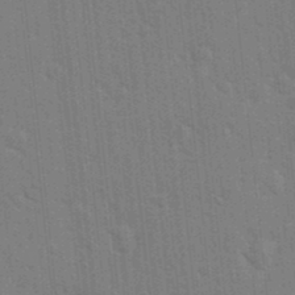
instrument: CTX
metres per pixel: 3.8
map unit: Hto
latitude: 15.1215
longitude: -29.9528
